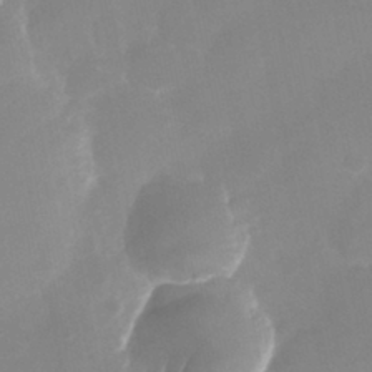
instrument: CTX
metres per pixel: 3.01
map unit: Nhu
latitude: -25.2376
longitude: -69.9339
